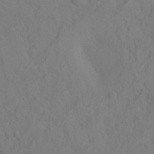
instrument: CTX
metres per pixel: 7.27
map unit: Ht
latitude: -9.6344
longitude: -37.0270
